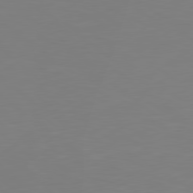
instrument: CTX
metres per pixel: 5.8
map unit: Hpe
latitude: 78.7435
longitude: -173.5938
